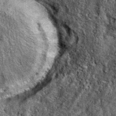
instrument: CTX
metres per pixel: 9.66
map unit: eAb
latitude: 38.1767
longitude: 107.1053
